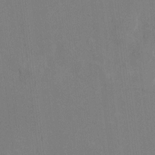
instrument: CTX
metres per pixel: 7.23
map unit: HNhu
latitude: 0.5168
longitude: -5.4237
